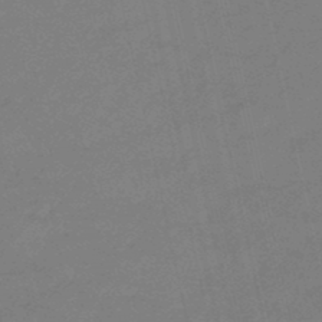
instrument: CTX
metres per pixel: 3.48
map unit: eHb
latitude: -46.2739
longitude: 86.4251
